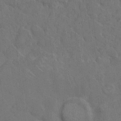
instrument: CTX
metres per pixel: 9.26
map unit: eHh
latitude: 7.4237
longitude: -63.0081
